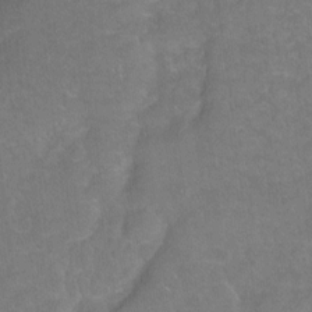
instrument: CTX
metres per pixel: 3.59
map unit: Hto
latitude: -4.1983
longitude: -35.9528
